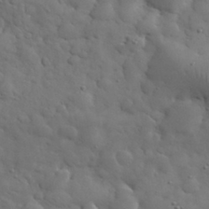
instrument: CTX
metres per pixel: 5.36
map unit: eHh
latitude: 31.1215
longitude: -69.1781
